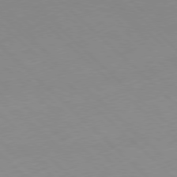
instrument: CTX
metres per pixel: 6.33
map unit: Hpe
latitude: -79.4265
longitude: 8.5007
